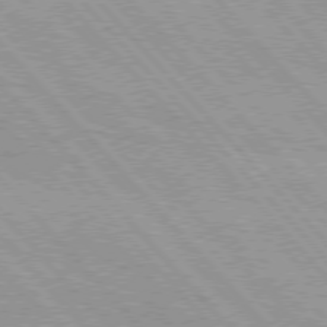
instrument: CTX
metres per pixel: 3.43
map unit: lApd
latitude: 76.2522
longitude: -72.8191
